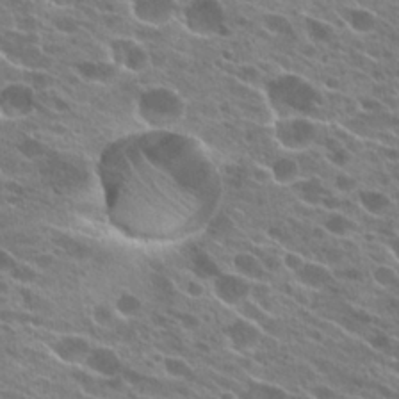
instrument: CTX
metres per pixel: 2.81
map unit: Hto
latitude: 24.2522
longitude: -41.5938
